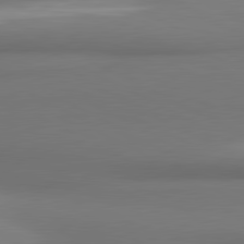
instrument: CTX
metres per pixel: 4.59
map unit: lApd
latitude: 81.2915
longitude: 173.8233
